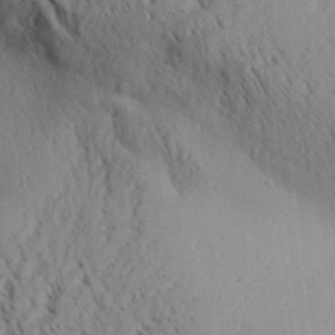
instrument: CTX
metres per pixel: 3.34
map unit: Aa
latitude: 30.3845
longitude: -139.9528
